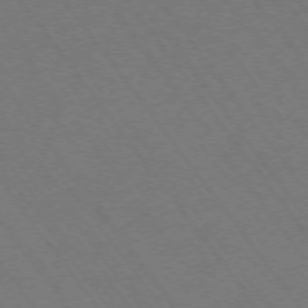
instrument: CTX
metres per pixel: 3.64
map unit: Ap
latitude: -74.8786
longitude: -70.1200
